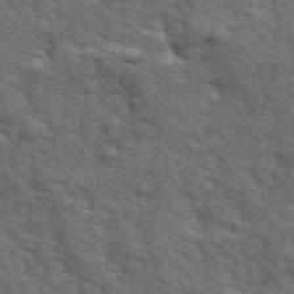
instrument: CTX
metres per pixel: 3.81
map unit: Ave
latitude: 18.4034
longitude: -132.2334
